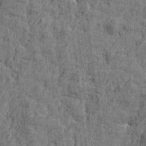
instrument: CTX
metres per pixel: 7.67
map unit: Htu
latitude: -3.4265
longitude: -179.5183
